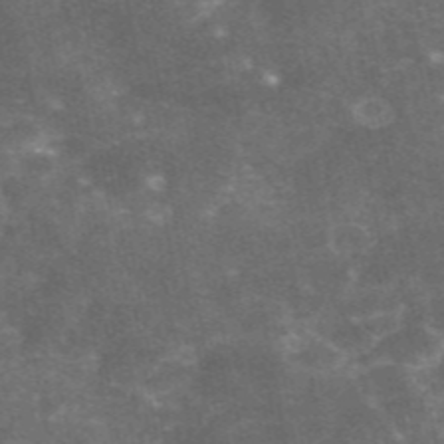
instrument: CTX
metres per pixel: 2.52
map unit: eAb
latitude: 46.5168
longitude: 119.6722
